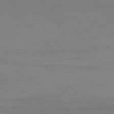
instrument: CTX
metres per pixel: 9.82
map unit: Ap
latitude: -77.1242
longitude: -84.9892
